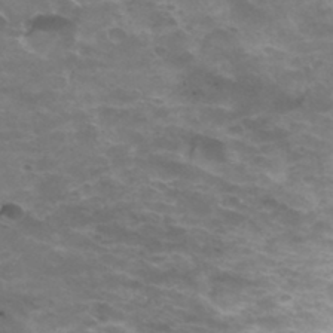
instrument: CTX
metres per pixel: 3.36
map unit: Hto
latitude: 33.7261
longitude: -43.4615
